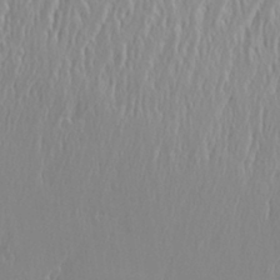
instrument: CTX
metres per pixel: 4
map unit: eHh
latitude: 34.1011
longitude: -133.1781
